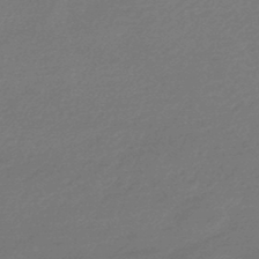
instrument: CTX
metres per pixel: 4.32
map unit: HNhu
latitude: -45.3510
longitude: 93.7100
